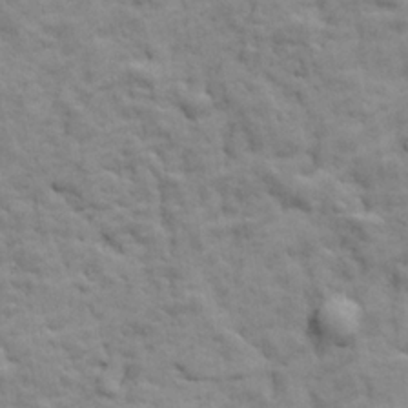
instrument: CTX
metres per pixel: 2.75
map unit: Ave
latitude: 17.7261
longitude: -133.0458
